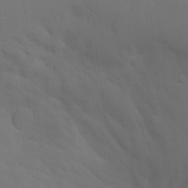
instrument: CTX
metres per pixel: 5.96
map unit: Aa
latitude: -7.4643
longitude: -78.3845
